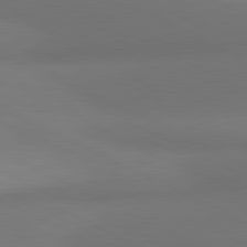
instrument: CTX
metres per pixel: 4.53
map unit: lApd
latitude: 81.2915
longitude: 138.2551
